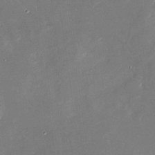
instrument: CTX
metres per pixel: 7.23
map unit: Nhu
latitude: -28.8219
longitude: -76.0255
